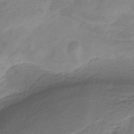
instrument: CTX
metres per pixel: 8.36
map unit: HNb
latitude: -32.6897
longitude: 56.6140
